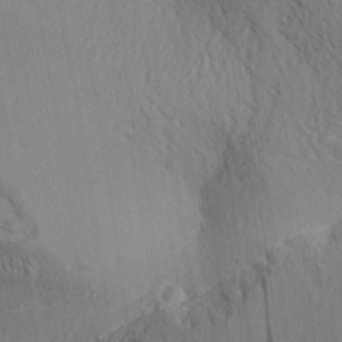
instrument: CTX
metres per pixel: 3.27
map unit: Aa
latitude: 30.8947
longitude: -140.6679
